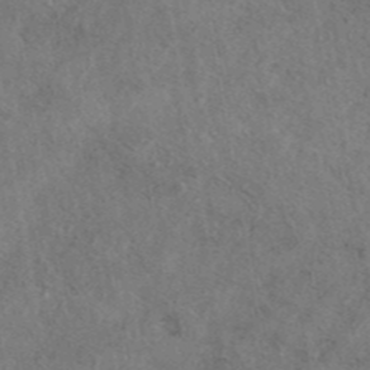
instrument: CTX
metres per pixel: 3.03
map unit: eAb
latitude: 42.9703
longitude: 109.2943
